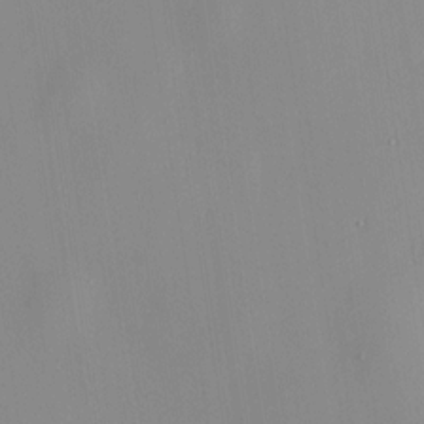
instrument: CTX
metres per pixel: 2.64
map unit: HNhu
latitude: 11.5749
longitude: 10.6141
